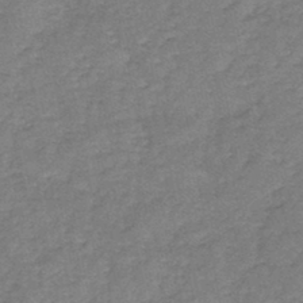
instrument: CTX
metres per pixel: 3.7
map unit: HNb
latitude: -45.4265
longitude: -36.4601
